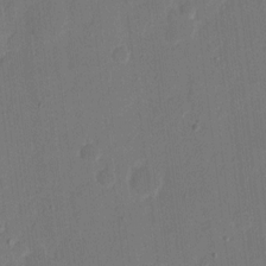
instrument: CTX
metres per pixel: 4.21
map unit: eHh
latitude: 9.4804
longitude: -68.2334
